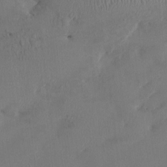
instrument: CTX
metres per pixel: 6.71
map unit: HNhu
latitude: 3.7071
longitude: -6.4412
